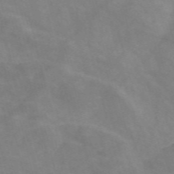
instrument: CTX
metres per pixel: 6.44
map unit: Nve
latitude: -58.3684
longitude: 58.4251
